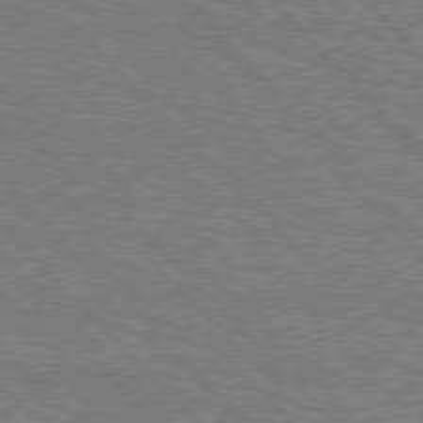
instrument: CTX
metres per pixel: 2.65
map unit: Hpe
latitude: 76.6301
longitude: -161.8016
